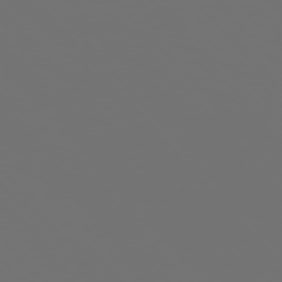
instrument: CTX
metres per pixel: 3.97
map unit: Ap
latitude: -76.0661
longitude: -63.4427
